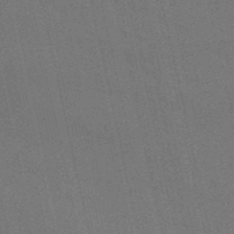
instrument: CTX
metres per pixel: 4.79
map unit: HNb
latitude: -49.3132
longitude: 59.5210
